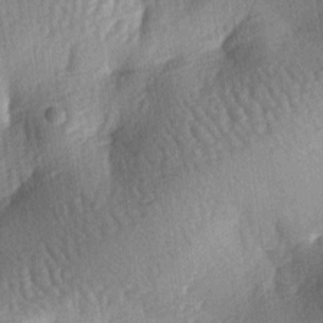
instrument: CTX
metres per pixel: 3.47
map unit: lAa
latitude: -6.5196
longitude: -126.9136
